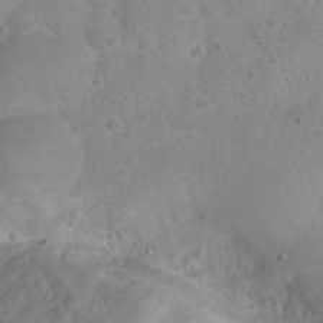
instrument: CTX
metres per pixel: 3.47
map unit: Nhu
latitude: 24.5167
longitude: -52.1767
